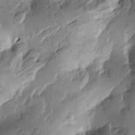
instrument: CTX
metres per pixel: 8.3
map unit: Htu
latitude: -2.6329
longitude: -177.4804
